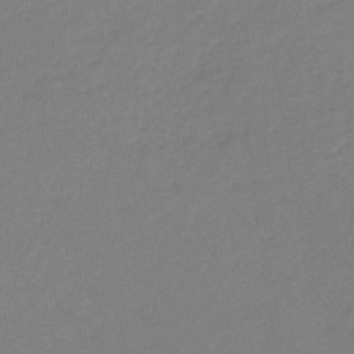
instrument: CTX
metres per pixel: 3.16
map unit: lHb
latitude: -46.9164
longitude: 57.5210
